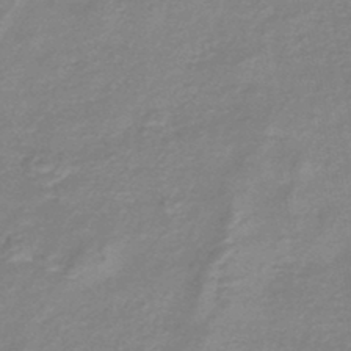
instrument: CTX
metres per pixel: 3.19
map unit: eHb
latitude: -45.4643
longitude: 82.8597
